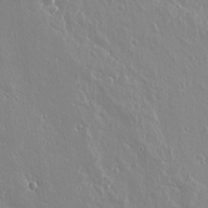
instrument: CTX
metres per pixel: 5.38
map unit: lAvf
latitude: 17.2915
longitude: -126.7435
